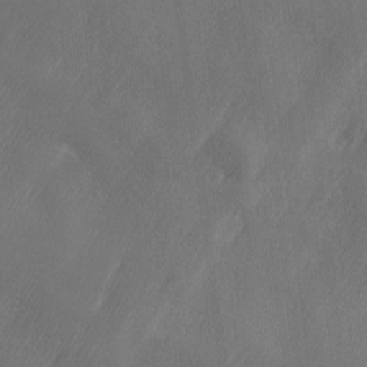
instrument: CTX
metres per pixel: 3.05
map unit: Ave
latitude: 10.5168
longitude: -106.1011
